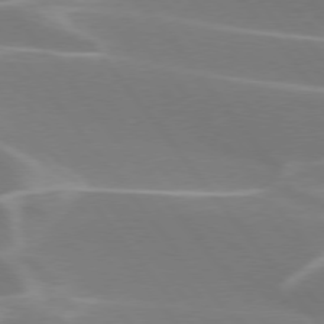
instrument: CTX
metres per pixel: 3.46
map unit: lApd
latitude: 75.4804
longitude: -62.6869
